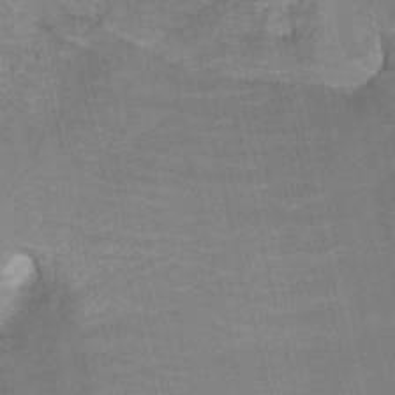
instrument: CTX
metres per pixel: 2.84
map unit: HNhu
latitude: -28.5952
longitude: 67.1809
